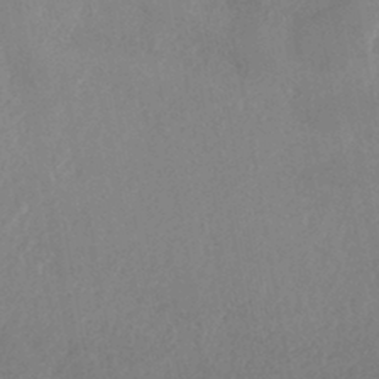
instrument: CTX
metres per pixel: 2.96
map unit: HNhu
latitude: -44.4251
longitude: 95.0297
